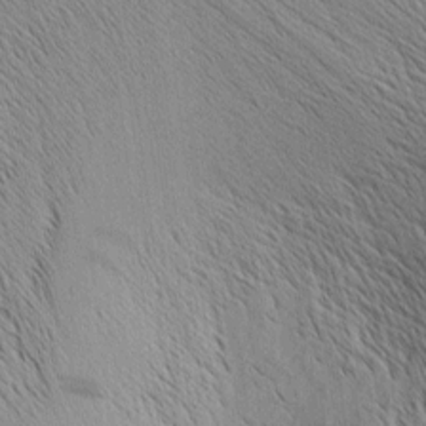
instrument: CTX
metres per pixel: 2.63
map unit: Nhu
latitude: -4.4629
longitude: -149.9528
